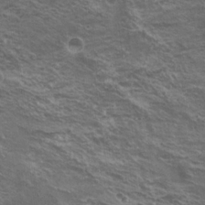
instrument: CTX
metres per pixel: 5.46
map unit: Hto
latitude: 20.4601
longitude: -31.9151
